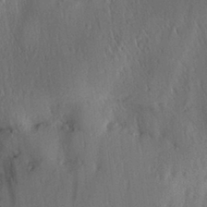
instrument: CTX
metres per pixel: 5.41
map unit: Aa
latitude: 29.8394
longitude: -136.1578
